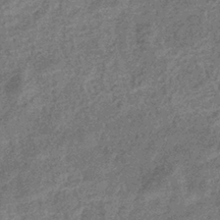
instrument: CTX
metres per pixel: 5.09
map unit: eHb
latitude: -37.3320
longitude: 80.1039
